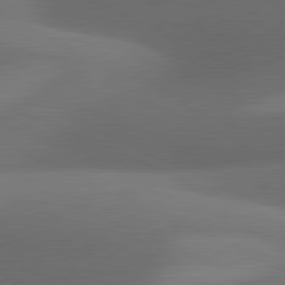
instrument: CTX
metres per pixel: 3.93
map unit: lApd
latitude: 81.1781
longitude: 133.2754
